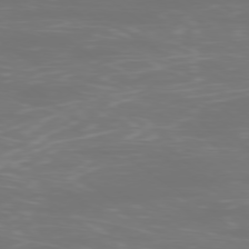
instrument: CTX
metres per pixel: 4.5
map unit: Ap
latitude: -78.8030
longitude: -94.4979
